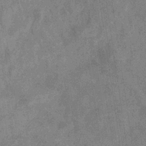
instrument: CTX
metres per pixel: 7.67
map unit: eHb
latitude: -33.9178
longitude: 73.3509
